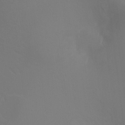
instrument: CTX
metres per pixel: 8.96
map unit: Ht
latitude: -10.9731
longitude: -34.4979
